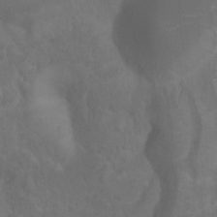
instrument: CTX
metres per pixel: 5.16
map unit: Ht
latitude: -0.5763
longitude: -32.5357
